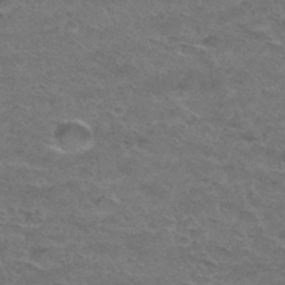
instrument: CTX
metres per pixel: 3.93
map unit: Hto
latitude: 32.5168
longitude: -48.4790
